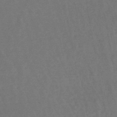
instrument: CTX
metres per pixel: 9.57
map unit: lHb
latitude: -47.7855
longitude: 73.9556
